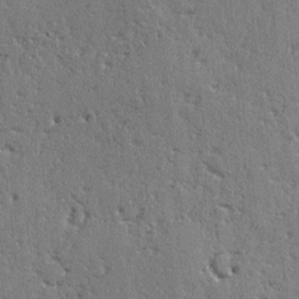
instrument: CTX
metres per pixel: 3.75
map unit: lAvf
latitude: -2.8030
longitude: -105.5749
